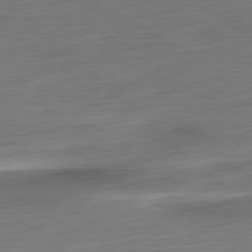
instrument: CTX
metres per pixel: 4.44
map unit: Ap
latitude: -80.8597
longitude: -67.6693
